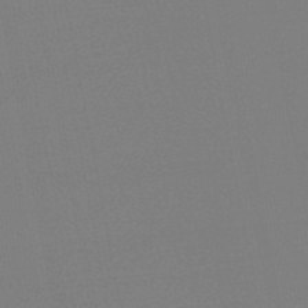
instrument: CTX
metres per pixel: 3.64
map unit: lHb
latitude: -46.8975
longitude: 69.5021
